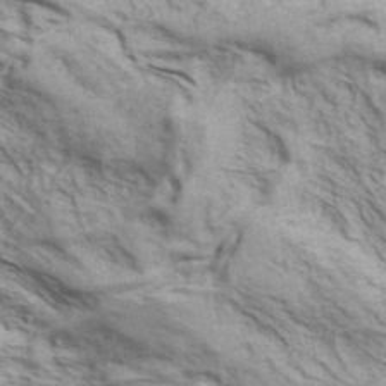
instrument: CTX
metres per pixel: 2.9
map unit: ANa
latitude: 41.8394
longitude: 17.5966
